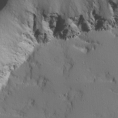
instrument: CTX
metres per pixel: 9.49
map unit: Ave
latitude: 11.6127
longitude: -101.3104
